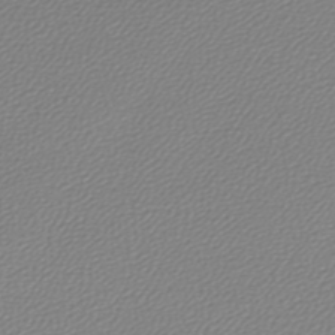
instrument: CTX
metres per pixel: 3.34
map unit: lHb
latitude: -46.2739
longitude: 70.5196
